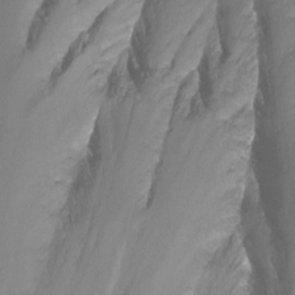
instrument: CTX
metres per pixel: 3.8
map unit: Nhu
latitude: -14.1039
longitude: -62.3656
